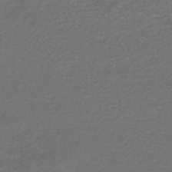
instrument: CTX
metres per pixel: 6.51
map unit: HNb
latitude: -43.6343
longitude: 51.4643
